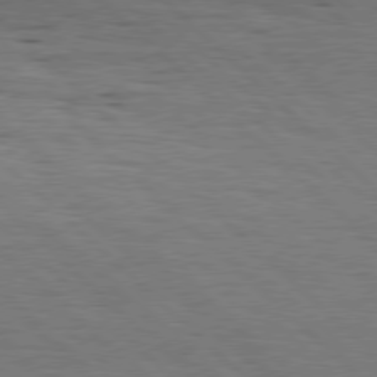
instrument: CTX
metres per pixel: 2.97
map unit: Hpe
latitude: 77.6694
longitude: -127.4049
